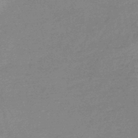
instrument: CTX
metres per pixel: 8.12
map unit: eHb
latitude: -45.4832
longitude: 80.1606
